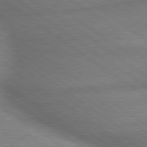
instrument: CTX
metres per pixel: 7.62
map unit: lApd
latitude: 79.6505
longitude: -168.2523
